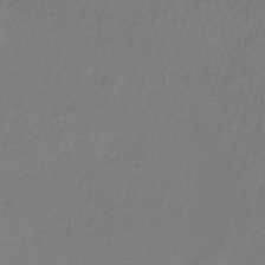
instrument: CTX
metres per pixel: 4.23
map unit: HNhu
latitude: -29.3888
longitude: 66.0472
